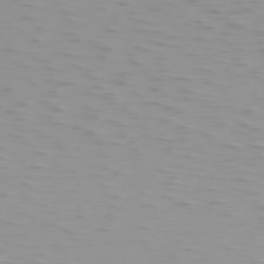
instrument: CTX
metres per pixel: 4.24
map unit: Hpe
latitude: 74.4601
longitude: -126.0444
